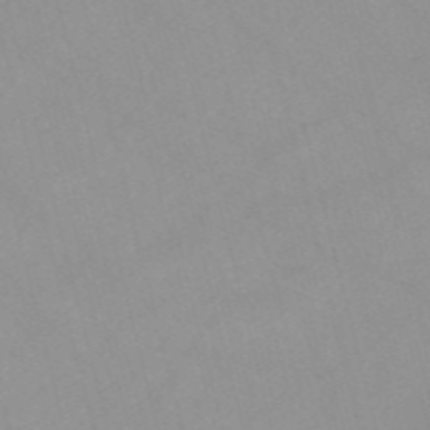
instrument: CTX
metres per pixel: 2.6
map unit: Nve
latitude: -57.1431
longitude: 59.5399
